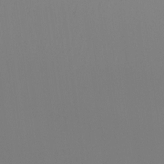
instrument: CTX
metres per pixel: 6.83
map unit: Ht
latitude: -16.2362
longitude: -48.2711
